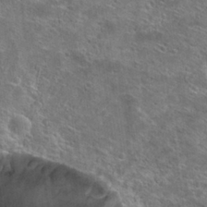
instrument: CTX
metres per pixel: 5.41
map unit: Hto
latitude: 26.7435
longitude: -44.4979
